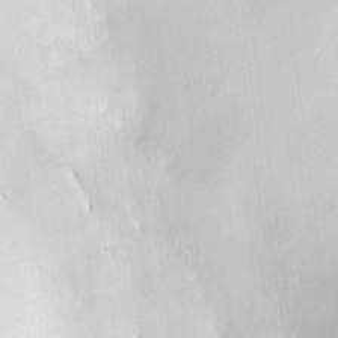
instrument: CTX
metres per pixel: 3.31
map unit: HNhu
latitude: 7.9339
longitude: 8.8975
